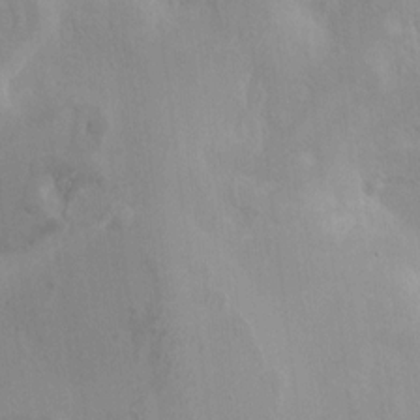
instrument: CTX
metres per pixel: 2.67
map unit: HNhu
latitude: 7.9150
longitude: -4.0444
